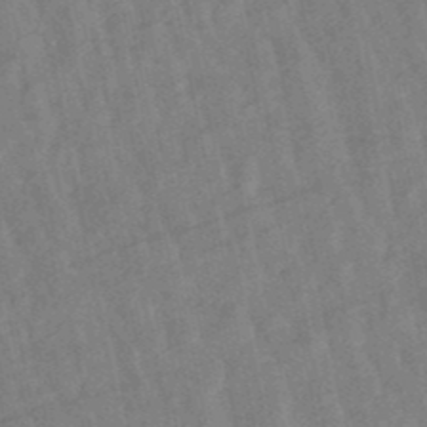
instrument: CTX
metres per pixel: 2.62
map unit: lHb
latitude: -48.6519
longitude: 78.1605
